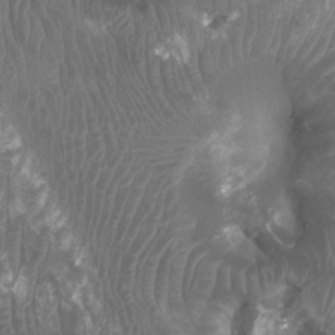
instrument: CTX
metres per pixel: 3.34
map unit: Htu
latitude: 3.7827
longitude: -20.3090
